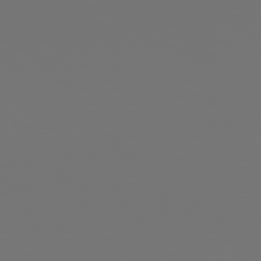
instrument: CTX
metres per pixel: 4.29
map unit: Hpe
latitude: 76.1200
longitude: -135.5938
